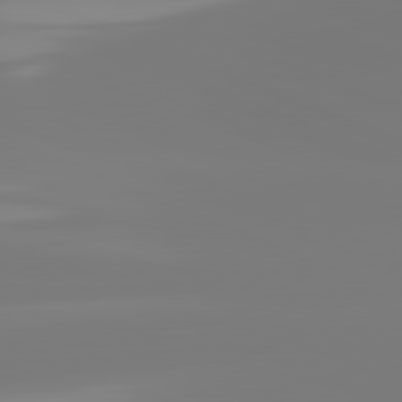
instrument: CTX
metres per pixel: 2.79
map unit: lApd
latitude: 81.6694
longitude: -150.3656
